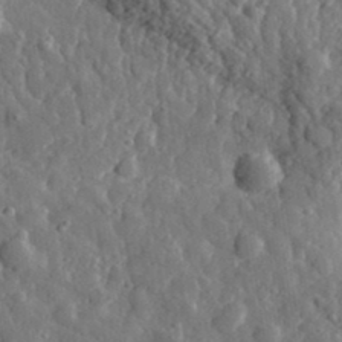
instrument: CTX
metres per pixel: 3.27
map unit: eHh
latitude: 34.8758
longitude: -80.5546
